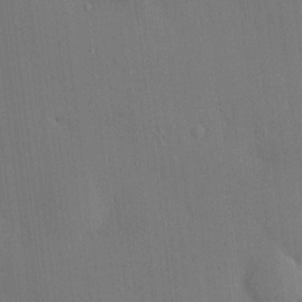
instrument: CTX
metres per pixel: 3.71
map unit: HNhu
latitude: 6.6113
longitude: 15.2943
